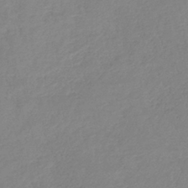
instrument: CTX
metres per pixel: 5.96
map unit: lHb
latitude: -40.7652
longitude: 74.3496
